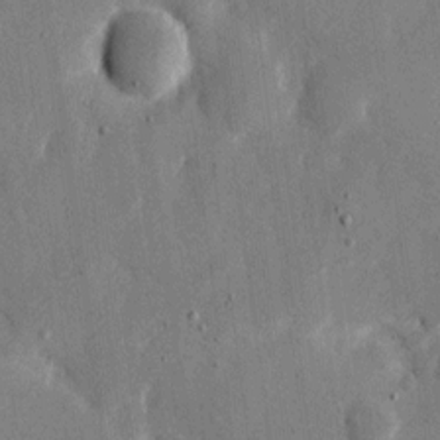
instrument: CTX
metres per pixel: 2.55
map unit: eHh
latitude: 11.0459
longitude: -67.6882
